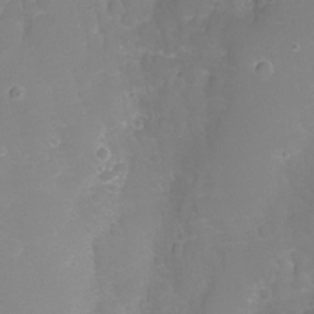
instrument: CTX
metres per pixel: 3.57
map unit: Nhu
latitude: -10.7463
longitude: -35.9717
